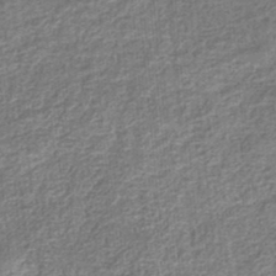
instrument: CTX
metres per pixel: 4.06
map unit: eHb
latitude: -35.4454
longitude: 79.8611
